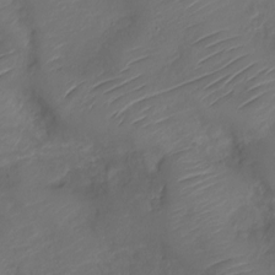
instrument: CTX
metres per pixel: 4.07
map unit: Nve
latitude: -19.7100
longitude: 108.1984
